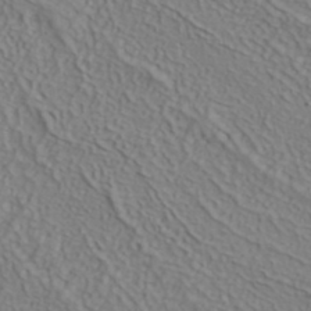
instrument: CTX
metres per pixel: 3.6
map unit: ANa
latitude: 38.4601
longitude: 22.9353
